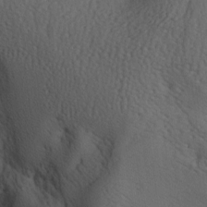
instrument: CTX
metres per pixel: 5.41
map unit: lAa
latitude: -7.1998
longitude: -124.2334
